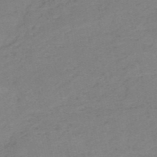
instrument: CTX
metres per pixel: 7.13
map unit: HNb
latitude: -52.8030
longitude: -52.1578
